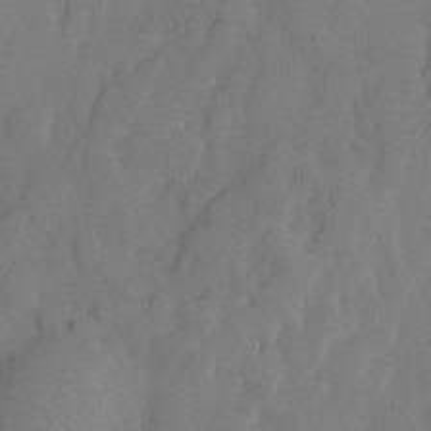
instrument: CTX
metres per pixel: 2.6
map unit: Hve
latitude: -9.1053
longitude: 176.1039
